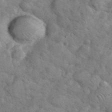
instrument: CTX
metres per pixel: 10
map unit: eHh
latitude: 36.7813
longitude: -65.3293
